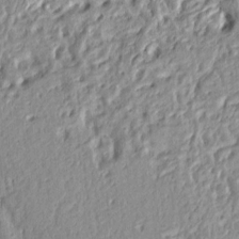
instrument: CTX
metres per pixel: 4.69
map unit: Ht
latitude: 8.0633
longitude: -77.6127
